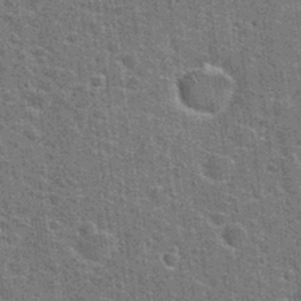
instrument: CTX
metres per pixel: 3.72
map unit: Hto
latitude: 24.1766
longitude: -47.5938
